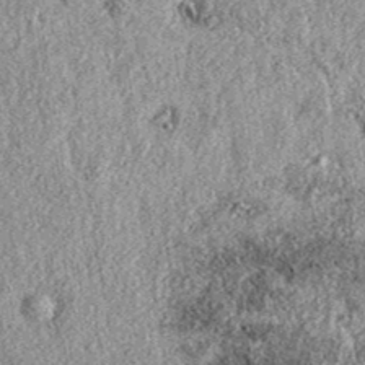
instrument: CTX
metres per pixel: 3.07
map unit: eAb
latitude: 38.4601
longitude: 108.0283
